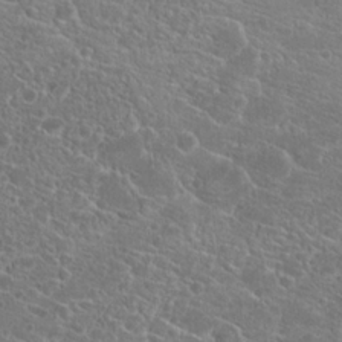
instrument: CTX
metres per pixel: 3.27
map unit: Hto
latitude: 19.2348
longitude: -36.8947
